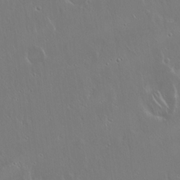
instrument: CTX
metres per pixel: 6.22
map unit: Hto
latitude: 17.7450
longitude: -57.0836
